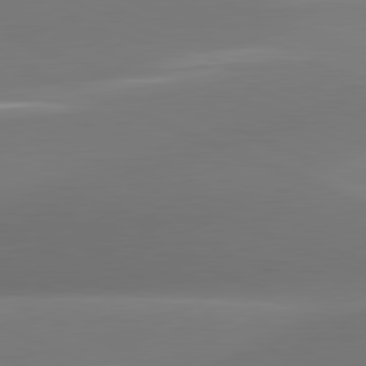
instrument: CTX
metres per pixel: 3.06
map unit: lApd
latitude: 81.2915
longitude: -161.5938
